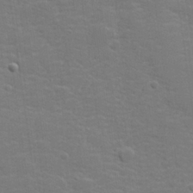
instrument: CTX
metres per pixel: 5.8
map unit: lHvf
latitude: 25.3670
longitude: 141.9178
